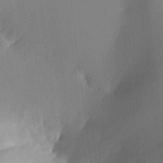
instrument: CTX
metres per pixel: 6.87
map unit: Aa
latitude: 21.3293
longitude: -146.9136
